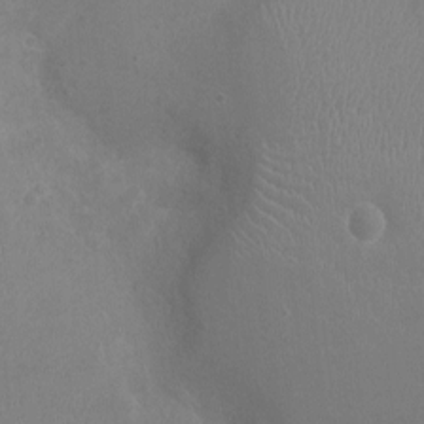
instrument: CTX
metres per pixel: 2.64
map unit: Ht
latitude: -4.1039
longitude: -17.7450
